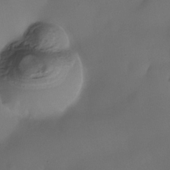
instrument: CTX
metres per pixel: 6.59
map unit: Nhe
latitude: -35.1053
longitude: -131.0648
